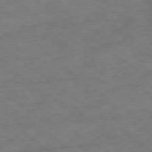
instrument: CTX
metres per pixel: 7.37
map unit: Ap
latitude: -78.8786
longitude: -77.3292
